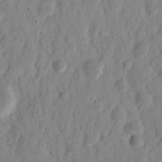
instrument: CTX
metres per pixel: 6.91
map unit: Nhu
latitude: 15.2726
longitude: -73.4994
